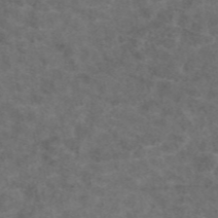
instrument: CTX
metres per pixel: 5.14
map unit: eAb
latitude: 47.5560
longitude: 109.9745
